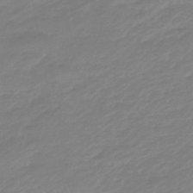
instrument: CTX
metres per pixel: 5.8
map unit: eHb
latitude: -48.1795
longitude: 85.0108
